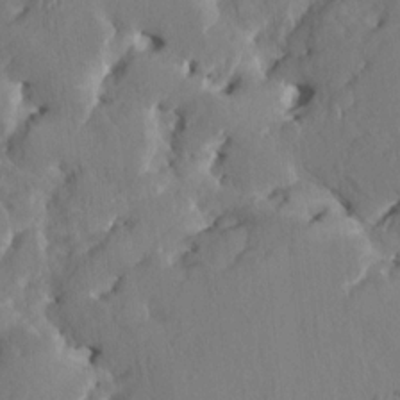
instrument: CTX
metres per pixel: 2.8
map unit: HNhu
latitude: 4.6679
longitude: -6.0255
